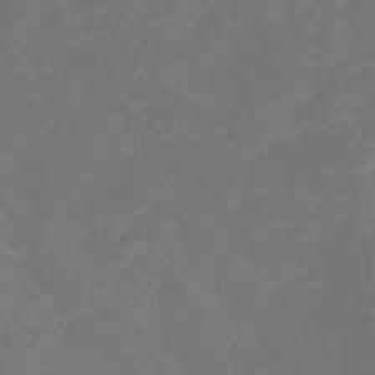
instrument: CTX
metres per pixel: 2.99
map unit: lHb
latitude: -40.9542
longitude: 77.1431
